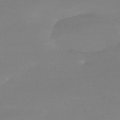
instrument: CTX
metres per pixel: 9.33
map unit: HNb
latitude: -55.6155
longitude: -40.7246
